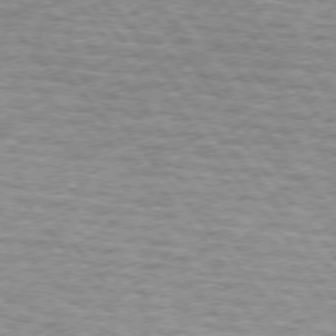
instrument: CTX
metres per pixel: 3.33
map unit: lApd
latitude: 73.7261
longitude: -77.1781
